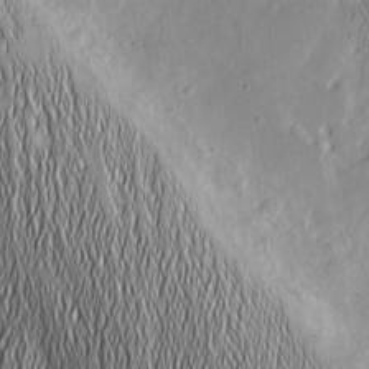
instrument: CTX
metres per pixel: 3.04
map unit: Nhu
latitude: -5.1620
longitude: -151.9528
